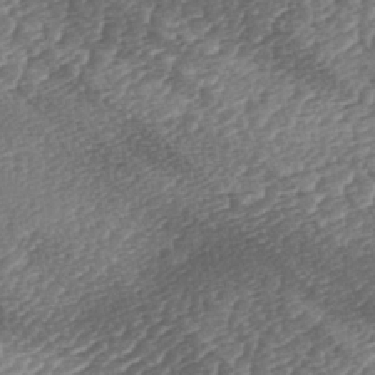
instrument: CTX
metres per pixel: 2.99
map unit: lAa
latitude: -2.9919
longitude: -127.8206
